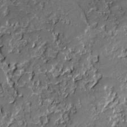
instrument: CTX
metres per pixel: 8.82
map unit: lAvf
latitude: -1.1620
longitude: -109.1781
